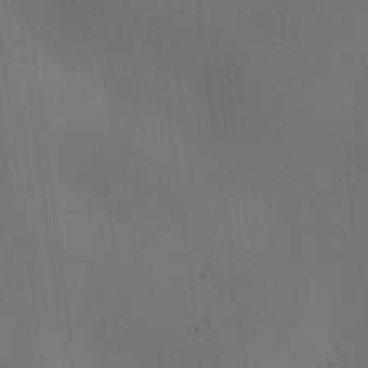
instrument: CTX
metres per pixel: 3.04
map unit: lAa
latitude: 11.8395
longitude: -108.3089
